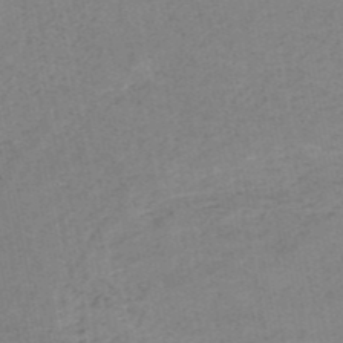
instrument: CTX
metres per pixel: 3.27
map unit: HNb
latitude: -52.0472
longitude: -52.0444
